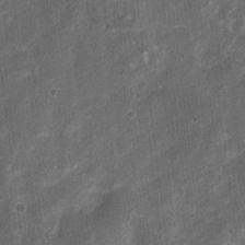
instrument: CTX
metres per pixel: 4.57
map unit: Nhu
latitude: 3.3670
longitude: -16.6490
